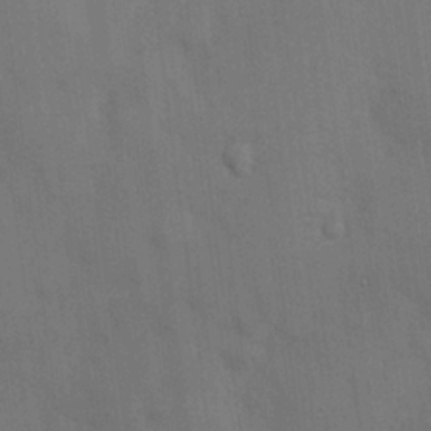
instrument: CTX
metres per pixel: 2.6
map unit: Hve
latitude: 19.6505
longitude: 151.0864
